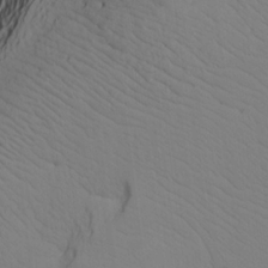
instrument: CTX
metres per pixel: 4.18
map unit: Aa
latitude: 17.6883
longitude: -143.7639
